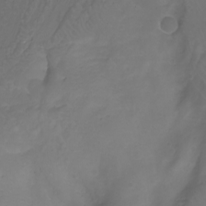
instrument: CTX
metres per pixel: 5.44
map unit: Aa
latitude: -10.5196
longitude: -68.4223
